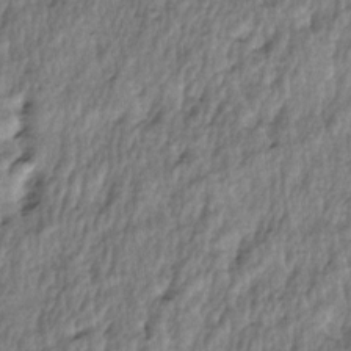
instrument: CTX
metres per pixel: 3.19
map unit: lAa
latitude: -5.2942
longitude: -125.4426
